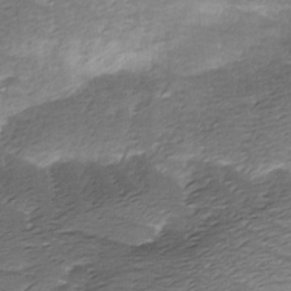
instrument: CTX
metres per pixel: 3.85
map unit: Ave
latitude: -8.1039
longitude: -123.1970
